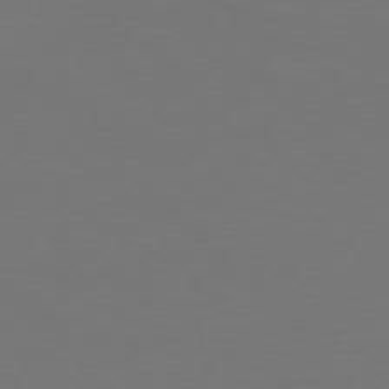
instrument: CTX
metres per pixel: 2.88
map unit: Hpe
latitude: 75.6505
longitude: -129.9150
